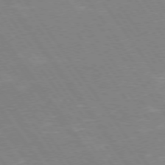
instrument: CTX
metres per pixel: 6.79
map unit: Hpe
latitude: 74.0633
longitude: -141.7260
